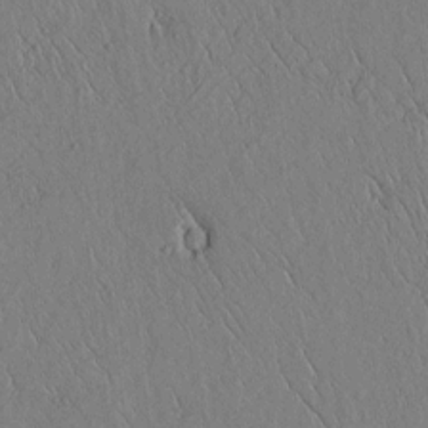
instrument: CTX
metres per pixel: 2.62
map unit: lAvf
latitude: 5.3104
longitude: 159.3698
